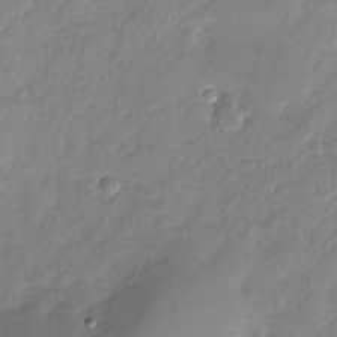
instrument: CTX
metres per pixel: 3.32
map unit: Nhu
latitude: -28.6519
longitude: -62.3090
